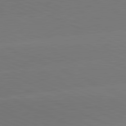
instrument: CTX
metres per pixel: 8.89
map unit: lApd
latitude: 81.6316
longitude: -155.6883
